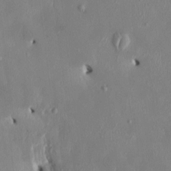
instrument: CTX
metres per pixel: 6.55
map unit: HNhu
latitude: 2.9891
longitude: -4.9892
